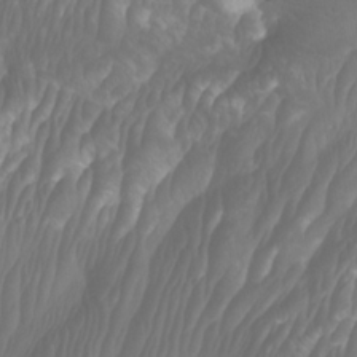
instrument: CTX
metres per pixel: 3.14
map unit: Htu
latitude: -4.9352
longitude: -76.3278
